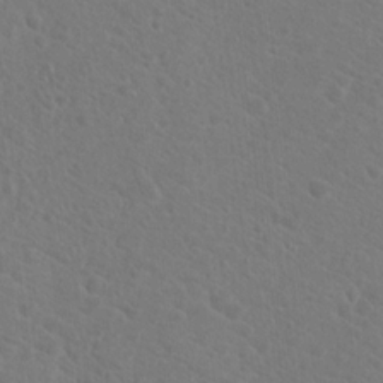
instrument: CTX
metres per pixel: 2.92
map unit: Hto
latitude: 19.0080
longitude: -37.4049
